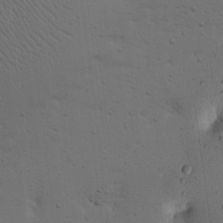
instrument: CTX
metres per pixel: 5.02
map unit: Nhu
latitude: 18.0633
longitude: -78.4979
